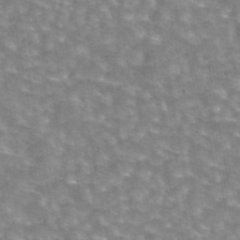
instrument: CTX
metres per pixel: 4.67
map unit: eAb
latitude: 44.7057
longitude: 105.8044
